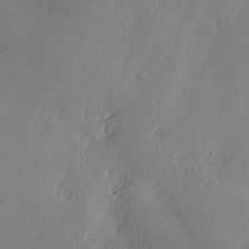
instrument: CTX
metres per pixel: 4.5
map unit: Ave
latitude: 2.2711
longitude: -111.5560
